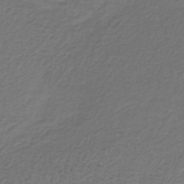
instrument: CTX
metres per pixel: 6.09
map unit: lHb
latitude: -38.8975
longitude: 62.2361
